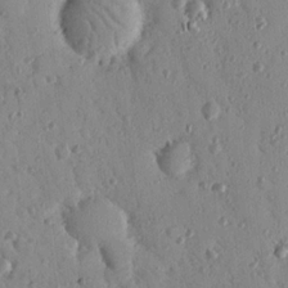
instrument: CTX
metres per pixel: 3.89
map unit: Nhu
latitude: 18.5356
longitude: -78.1011
